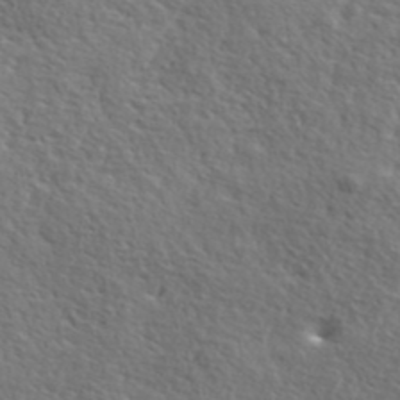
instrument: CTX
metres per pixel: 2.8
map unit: lHvf
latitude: 41.8016
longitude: -88.1200
